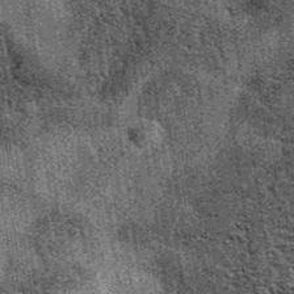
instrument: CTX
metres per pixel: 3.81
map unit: eAb
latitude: 38.4034
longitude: 107.3321
